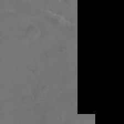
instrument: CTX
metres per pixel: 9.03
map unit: eHh
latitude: 0.8380
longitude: -55.4048
